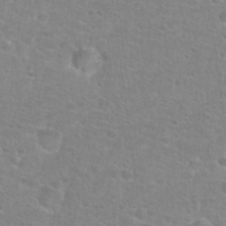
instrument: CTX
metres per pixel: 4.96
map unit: Hto
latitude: 25.2725
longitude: -48.6679
